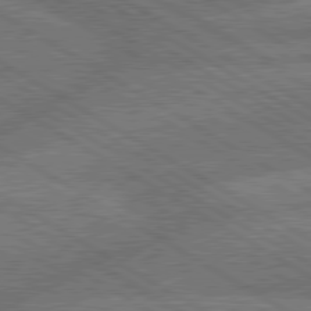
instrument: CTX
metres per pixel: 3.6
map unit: lApd
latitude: 79.9717
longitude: -162.9136
